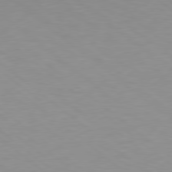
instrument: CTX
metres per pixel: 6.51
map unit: Hpe
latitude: 78.4979
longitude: -166.4979
